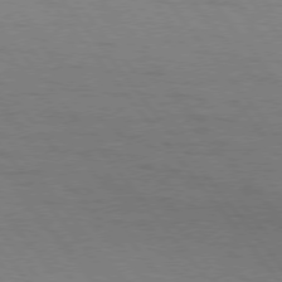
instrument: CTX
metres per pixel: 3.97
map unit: Hpe
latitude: 75.3104
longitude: -143.7450
